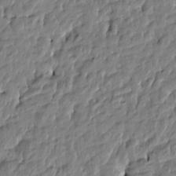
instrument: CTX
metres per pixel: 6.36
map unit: Htu
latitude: -4.9352
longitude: 177.5399
